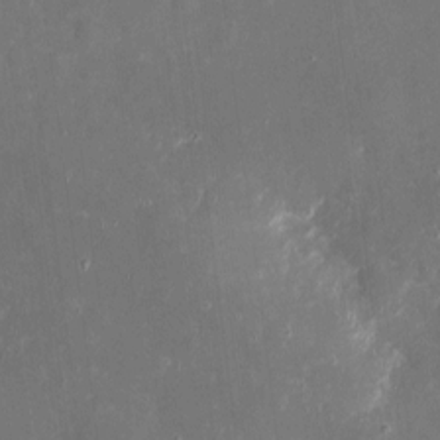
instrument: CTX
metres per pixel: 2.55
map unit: eHh
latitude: 4.4601
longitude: -69.9528
